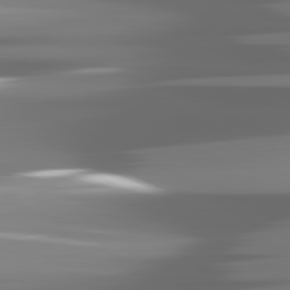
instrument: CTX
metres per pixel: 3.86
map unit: lApd
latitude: 81.5560
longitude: -141.1592
